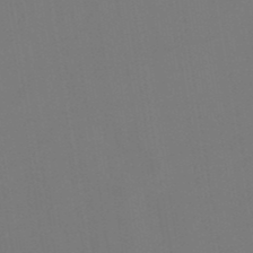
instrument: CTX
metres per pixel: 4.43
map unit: lHb
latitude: -48.9542
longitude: 67.5588
